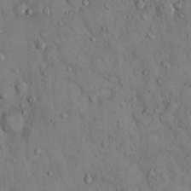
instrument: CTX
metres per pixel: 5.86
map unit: Hto
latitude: 14.8947
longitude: -59.4615
